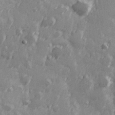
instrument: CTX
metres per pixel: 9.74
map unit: Hve
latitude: 25.8583
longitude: 146.9730
